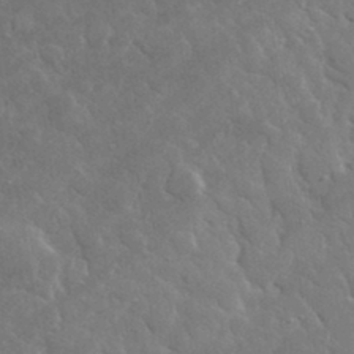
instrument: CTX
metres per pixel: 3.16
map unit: lHvf
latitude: 34.0255
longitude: -86.8191
